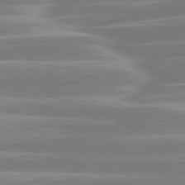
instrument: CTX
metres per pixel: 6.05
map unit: lApd
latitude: 81.0080
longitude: -129.3482
